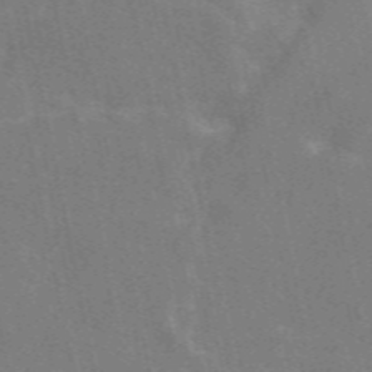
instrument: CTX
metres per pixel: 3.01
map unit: eAb
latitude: 50.0444
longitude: 116.3495
